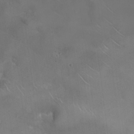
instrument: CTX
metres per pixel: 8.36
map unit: eHh
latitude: 24.5545
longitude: -63.1026
